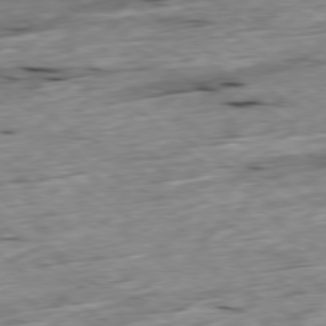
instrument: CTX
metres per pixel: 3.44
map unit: Ap
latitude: -79.5777
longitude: -89.2348
